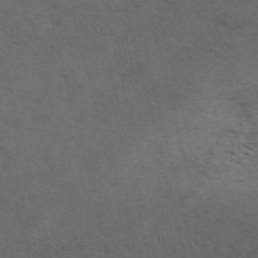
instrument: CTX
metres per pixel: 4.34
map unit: ANa
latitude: 51.2537
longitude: -71.3481
